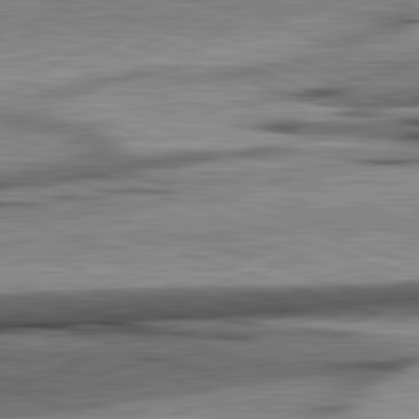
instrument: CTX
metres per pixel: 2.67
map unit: lApd
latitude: 82.5356
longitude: 160.3306
